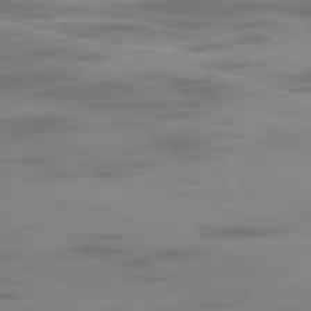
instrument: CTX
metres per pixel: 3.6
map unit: Ap
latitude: -77.5777
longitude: -62.7058
